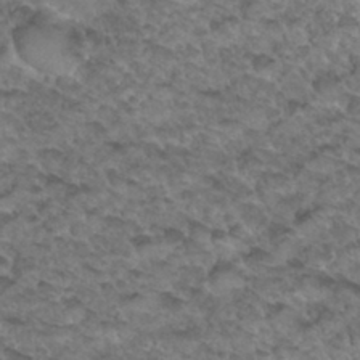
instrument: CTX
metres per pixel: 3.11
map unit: Hto
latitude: 33.8394
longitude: -48.1200
